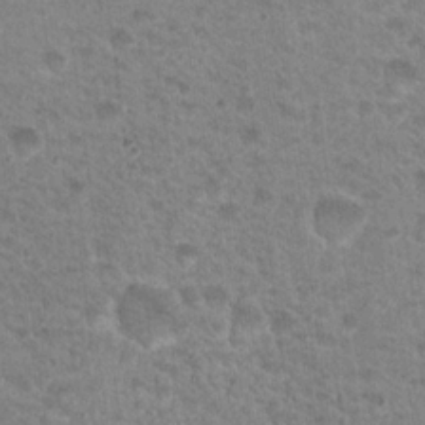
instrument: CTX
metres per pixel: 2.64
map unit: Nhu
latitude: 17.7828
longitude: -31.3104
